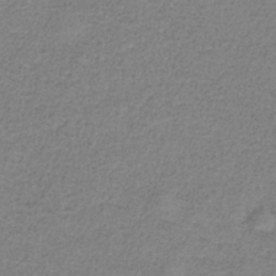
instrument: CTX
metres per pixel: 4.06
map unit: HNb
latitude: -35.0675
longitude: 52.6329
